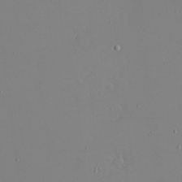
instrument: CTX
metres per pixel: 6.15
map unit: eHh
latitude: -5.6533
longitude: -80.5168
